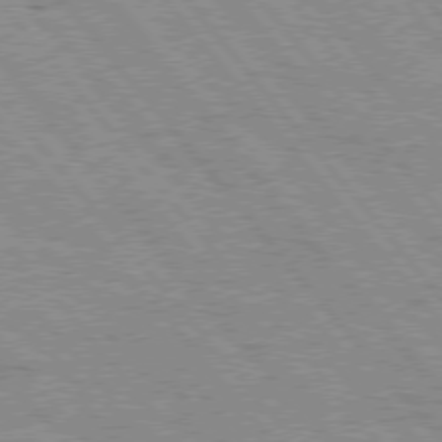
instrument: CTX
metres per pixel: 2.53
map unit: Hpe
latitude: 75.7072
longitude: -150.1577
